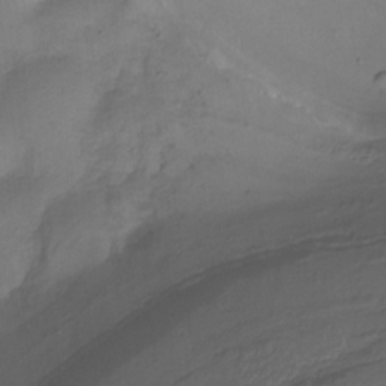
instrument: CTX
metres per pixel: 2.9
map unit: HNhu
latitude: -26.9541
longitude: 74.8030
